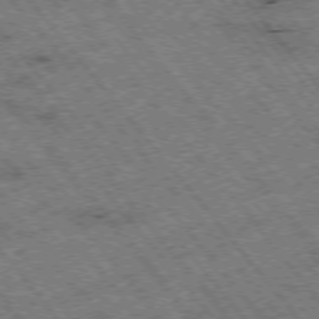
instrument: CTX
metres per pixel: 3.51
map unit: Hpe
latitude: -75.8612
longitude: -20.3845
